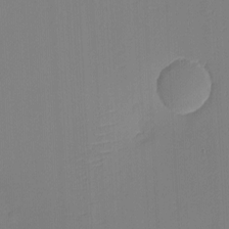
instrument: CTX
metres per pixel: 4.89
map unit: eHh
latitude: -3.1431
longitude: -79.8017
